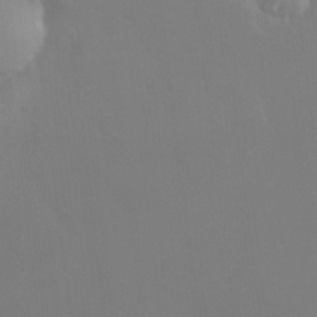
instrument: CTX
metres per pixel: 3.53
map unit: HNhu
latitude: 3.8961
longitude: 8.0283
